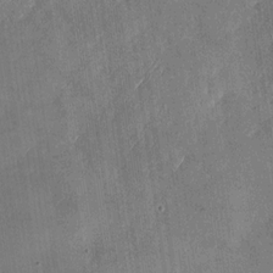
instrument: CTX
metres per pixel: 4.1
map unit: Nhu
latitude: -27.8611
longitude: -62.5735
